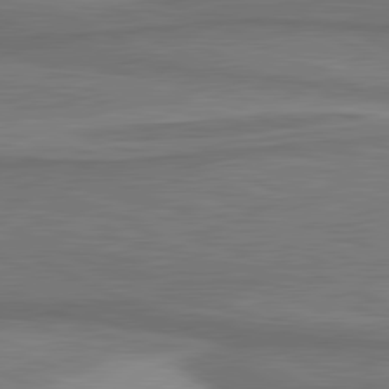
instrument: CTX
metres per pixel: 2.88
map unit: lApd
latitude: 81.3104
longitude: 172.5385
